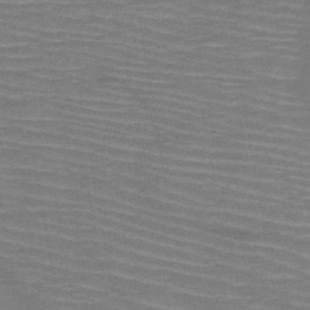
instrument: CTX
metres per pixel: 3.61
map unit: HNb
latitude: -49.1998
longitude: -44.6490
